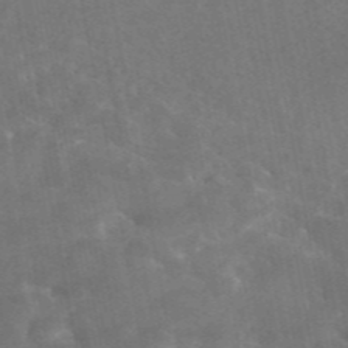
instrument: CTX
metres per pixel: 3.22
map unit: eAb
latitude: 45.3670
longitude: 123.8045
